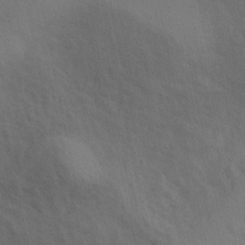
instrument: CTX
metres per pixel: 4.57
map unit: Ave
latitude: 0.3845
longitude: -113.0269
